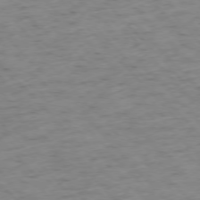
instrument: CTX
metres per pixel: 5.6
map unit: Ap
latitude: -76.5574
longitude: -60.4790
